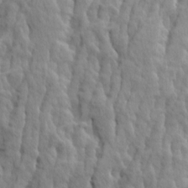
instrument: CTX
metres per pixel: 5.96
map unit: Ave
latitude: 14.6869
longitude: -135.9528
